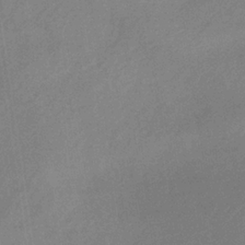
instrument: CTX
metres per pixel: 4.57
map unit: HNb
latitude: -32.4440
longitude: 57.2754
